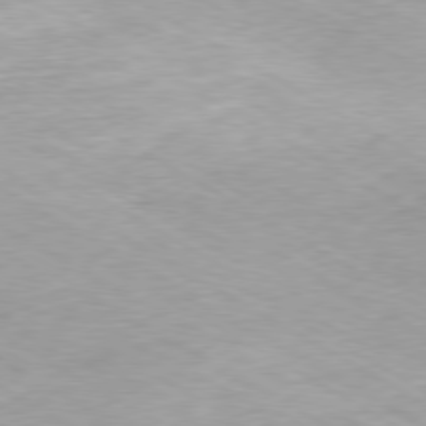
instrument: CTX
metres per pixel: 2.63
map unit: Hpe
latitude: -80.2362
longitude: 21.2565
